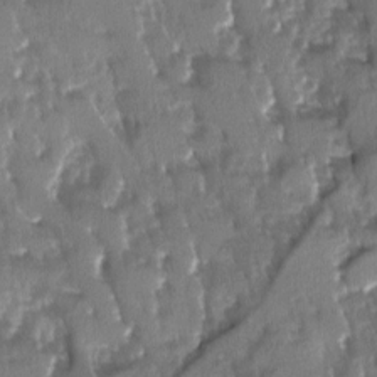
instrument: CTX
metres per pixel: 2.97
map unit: Ave
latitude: -11.3321
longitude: -119.3670
